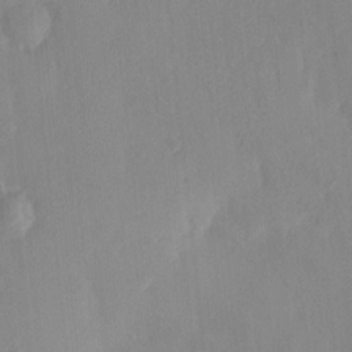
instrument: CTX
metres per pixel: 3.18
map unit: HNhu
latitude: 6.1956
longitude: 0.0094
